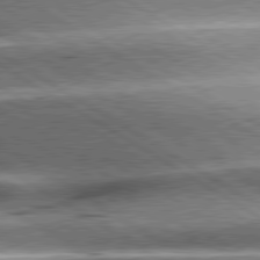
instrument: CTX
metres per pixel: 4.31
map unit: lApd
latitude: 80.2333
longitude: -142.4223
